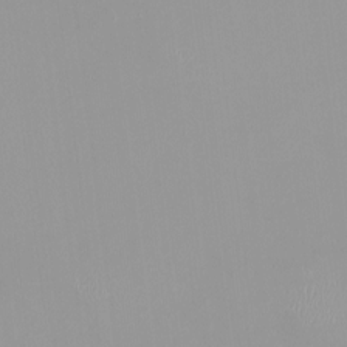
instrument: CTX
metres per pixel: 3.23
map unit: HNhu
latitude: -0.6519
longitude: -5.4048
